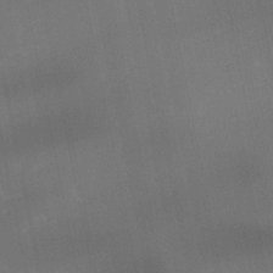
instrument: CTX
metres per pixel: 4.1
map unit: eHb
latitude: -48.0472
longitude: 88.7085
